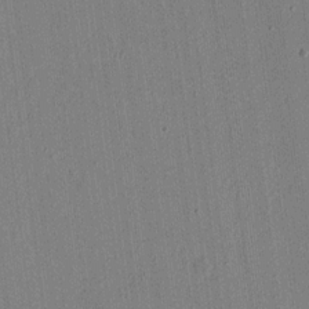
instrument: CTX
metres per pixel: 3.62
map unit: eHh
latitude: 16.0255
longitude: -69.5938
